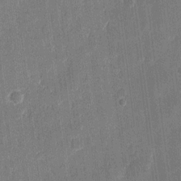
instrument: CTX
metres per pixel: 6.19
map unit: eHh
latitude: 11.6694
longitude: -70.4034
